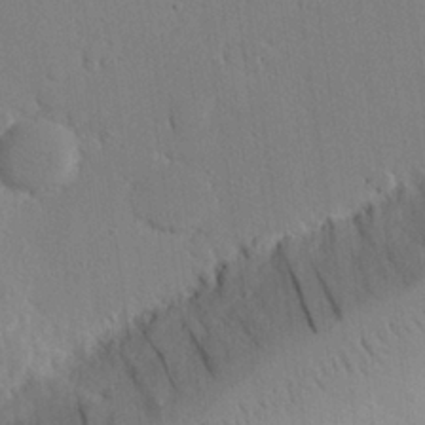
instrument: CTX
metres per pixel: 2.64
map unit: eHh
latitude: 25.9906
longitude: -77.9528
